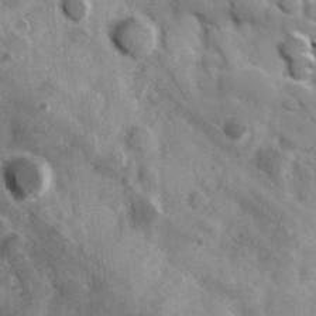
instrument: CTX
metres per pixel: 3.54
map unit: Hve
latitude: 24.3089
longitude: 147.0486
